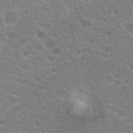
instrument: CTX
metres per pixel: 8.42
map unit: Hto
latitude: 19.7827
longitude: -40.1955
